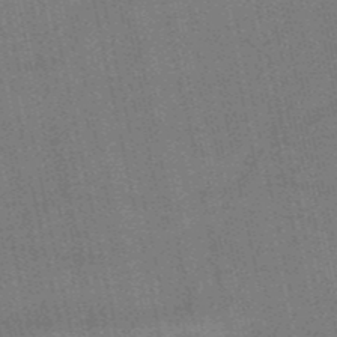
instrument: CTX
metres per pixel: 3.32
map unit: HNb
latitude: -53.0297
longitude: -46.3090
